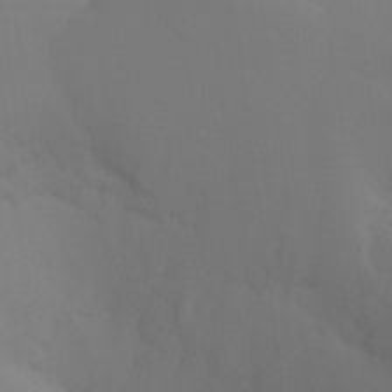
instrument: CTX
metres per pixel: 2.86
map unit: Ht
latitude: -9.6722
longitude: -33.8772
